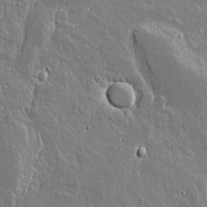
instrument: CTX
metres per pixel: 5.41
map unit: lAvf
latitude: 15.2537
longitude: -128.4034
